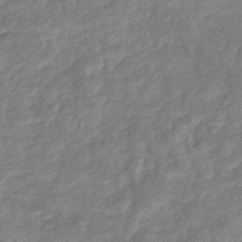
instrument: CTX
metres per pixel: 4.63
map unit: eHb
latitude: -38.1606
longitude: 81.1998
